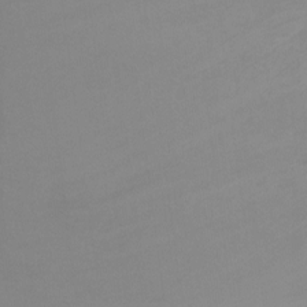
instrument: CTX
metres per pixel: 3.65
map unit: Ht
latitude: -9.7855
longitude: -32.3278
